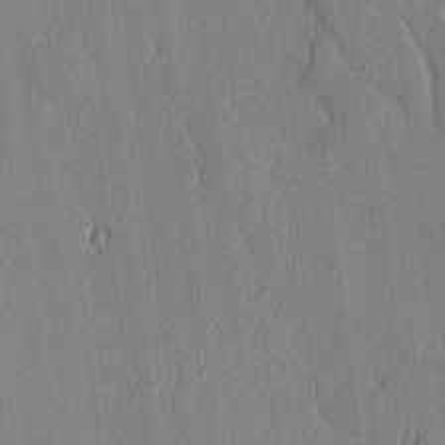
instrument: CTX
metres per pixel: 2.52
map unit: lAvf
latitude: -1.1620
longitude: -108.0255
